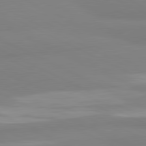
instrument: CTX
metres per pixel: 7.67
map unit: lApd
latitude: 81.2159
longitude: 179.1809
